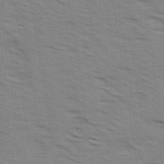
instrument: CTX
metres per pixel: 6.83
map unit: Ave
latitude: 15.0459
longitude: -102.8758
